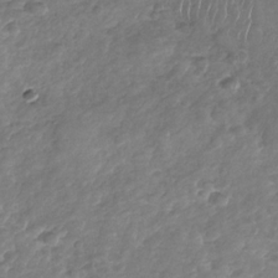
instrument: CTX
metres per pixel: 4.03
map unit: Nhu
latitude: -30.7463
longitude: -60.5168
